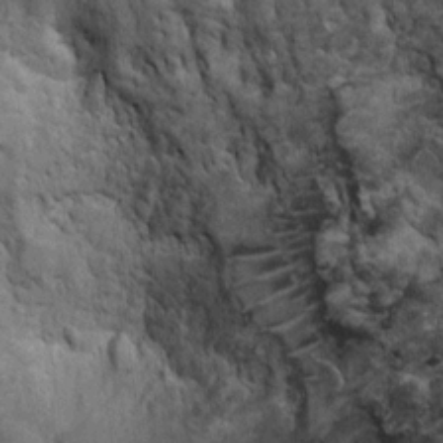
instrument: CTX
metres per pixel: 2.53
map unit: Ht
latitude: -3.5966
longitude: -13.5938
